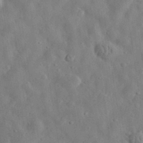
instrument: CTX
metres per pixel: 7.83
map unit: eHh
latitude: 32.0822
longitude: -74.2523
